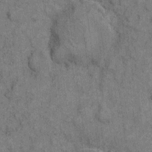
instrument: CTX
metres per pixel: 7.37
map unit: eHh
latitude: 7.5749
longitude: -64.7246
